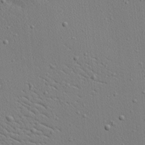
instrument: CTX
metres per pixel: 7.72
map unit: Nhu
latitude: 0.8758
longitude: -77.7071
